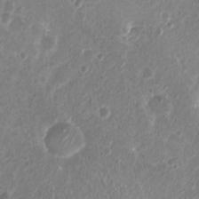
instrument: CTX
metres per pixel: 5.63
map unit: Nhu
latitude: 6.9892
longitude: -19.1781
